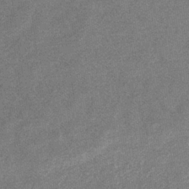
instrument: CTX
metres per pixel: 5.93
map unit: eHb
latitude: -35.2943
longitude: 78.3684
